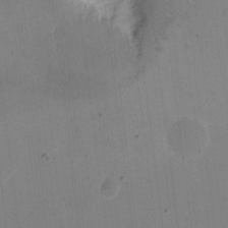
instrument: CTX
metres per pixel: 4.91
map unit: eHh
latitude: 11.0459
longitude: -68.2901
